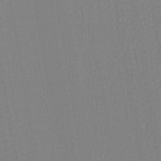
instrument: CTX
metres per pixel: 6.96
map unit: lHb
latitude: -41.8422
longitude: 61.0486
